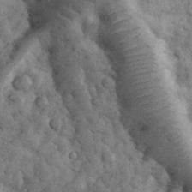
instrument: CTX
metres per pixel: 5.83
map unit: eHh
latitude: 33.1025
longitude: -68.1578
